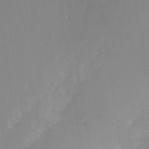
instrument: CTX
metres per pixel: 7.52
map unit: Nhe
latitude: -37.1242
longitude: -112.8002
